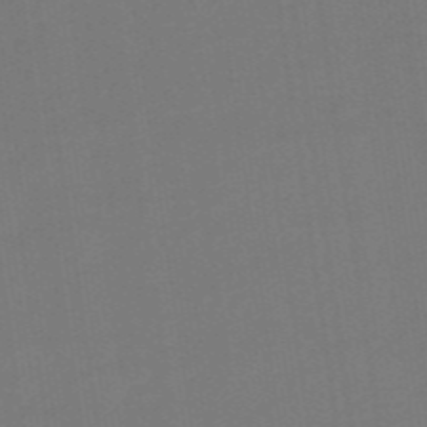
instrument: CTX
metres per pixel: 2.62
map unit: eHb
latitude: -48.7275
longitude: 87.4643
